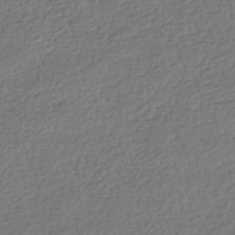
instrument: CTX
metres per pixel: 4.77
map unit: HNhu
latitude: -42.1605
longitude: 98.0472
